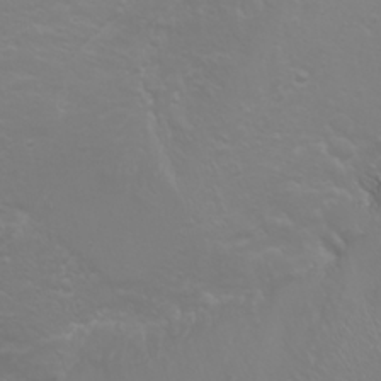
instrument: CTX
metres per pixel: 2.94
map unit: Nhu
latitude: -5.5588
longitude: -79.3104
